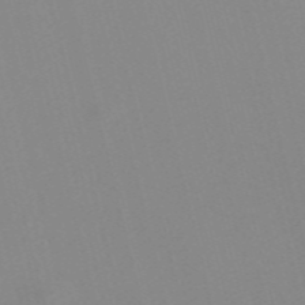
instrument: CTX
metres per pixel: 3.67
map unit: Nve
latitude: -56.8597
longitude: 51.8233
